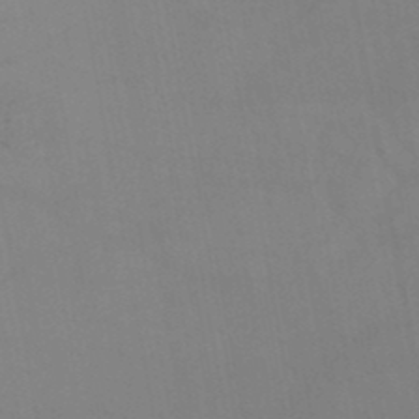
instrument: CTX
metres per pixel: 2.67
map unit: lHb
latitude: -44.8597
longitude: 76.9164
